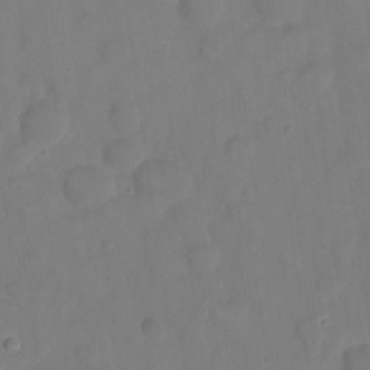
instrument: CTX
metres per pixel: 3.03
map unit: eHh
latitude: 22.3656
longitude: -62.6680
